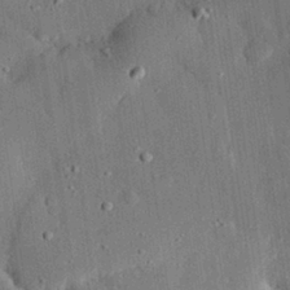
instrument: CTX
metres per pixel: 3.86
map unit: eHh
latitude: 28.5734
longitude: -80.4223
